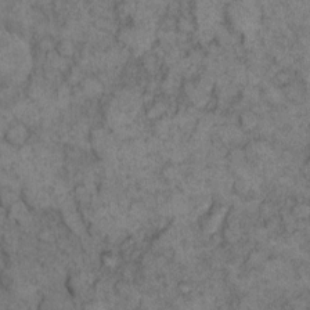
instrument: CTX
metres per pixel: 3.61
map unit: eHh
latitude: 11.8772
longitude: -63.2537
